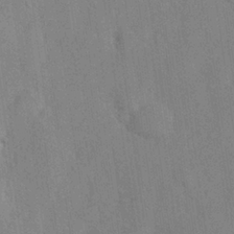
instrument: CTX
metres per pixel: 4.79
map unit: Hve
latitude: 26.1200
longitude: 150.7463
